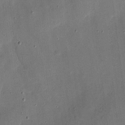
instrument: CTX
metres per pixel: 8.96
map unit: eHh
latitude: 4.7246
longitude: -71.2159
